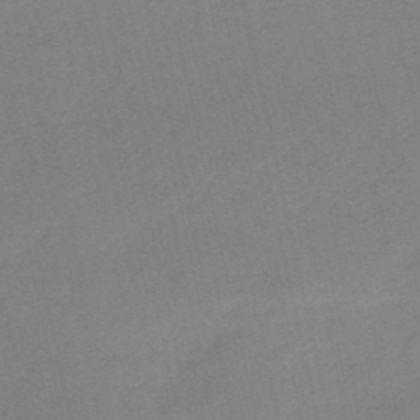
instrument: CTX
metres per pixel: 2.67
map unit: HNb
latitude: -53.5021
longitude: -39.2159
